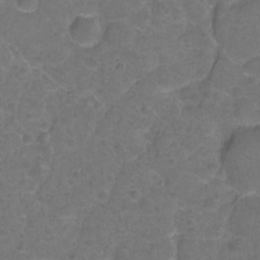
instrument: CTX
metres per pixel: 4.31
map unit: Hto
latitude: -2.3306
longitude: -34.8569
